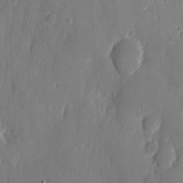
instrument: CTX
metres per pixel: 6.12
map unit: eHh
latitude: 6.3845
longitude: -68.9325
